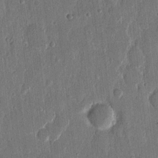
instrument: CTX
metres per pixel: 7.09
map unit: eHh
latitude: 13.8395
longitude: -70.4790
